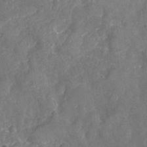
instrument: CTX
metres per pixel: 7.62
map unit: Nhu
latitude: -24.3495
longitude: -56.7624
